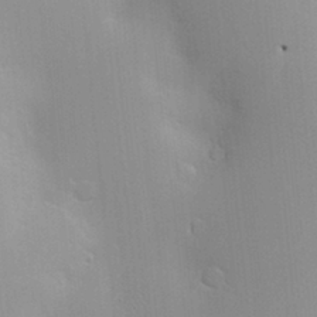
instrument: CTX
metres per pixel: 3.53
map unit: Hve
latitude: -11.2187
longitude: 174.2550
